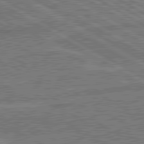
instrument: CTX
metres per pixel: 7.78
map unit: lApd
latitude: 80.5546
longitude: 119.8044
